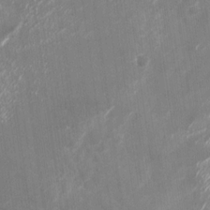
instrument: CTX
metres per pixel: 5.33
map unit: Nhu
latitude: -27.8800
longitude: -74.6868
